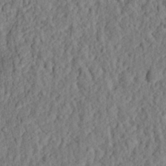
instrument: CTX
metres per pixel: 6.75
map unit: eHh
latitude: 26.1200
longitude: -78.8002
